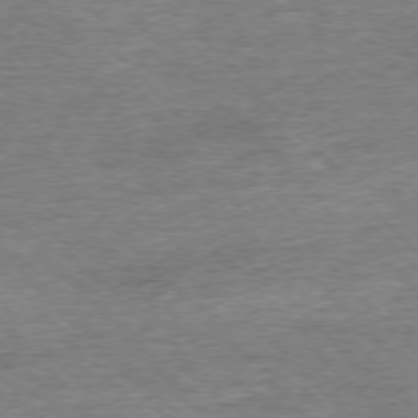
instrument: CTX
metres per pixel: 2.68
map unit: Ap
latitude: -76.8030
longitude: -96.9891
